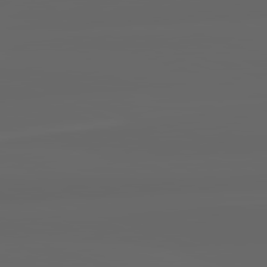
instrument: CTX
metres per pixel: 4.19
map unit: lApd
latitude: 82.3089
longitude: -169.6127
